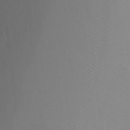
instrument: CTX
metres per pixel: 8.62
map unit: Ht
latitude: 1.9339
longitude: -36.3467
